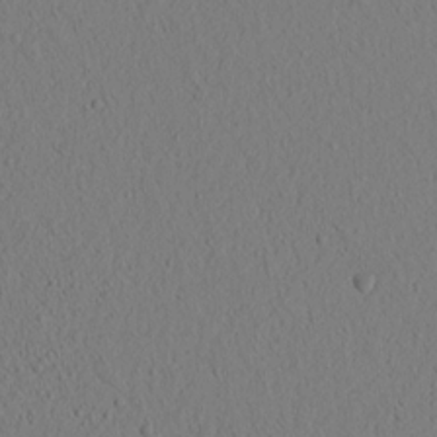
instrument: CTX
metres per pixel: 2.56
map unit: lAvf
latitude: 8.7624
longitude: 165.6722
